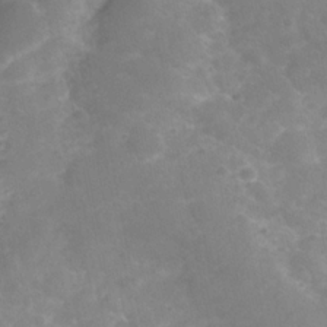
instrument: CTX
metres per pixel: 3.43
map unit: Nhe
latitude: -36.2739
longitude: -178.2334
